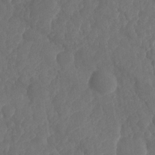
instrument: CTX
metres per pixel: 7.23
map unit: HNhu
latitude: -24.8786
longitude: 49.7289
